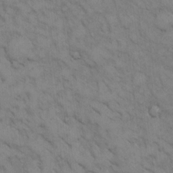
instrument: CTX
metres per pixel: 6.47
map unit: Hto
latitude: 12.9136
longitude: -60.6112
